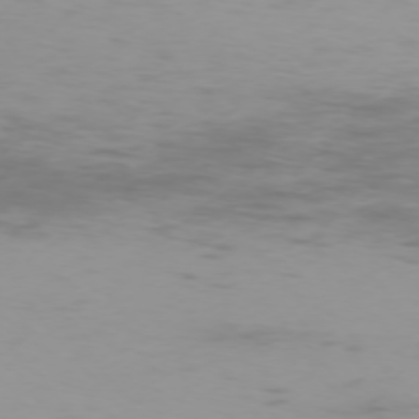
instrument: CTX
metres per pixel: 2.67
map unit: Ap
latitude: -75.9745
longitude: -83.0269
